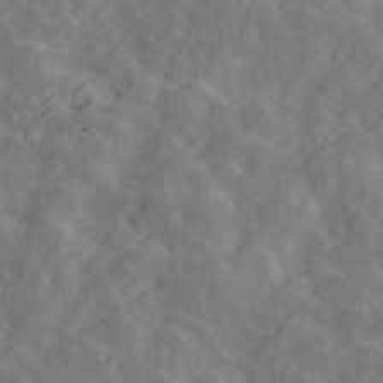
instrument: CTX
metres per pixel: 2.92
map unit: ANa
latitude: 47.5749
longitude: -83.6882
